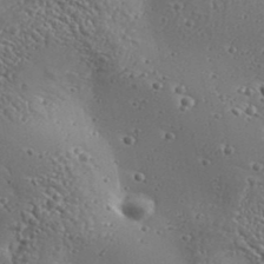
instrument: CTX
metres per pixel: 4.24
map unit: Aa
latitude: 32.8758
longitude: -134.1766
